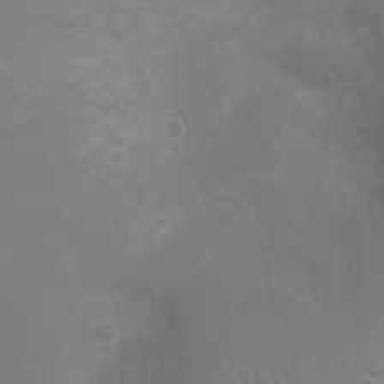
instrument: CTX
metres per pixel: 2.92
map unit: Ht
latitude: -3.4265
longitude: -18.0444
